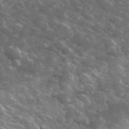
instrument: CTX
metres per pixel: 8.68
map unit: lHvf
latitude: 37.1403
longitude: -90.1389
